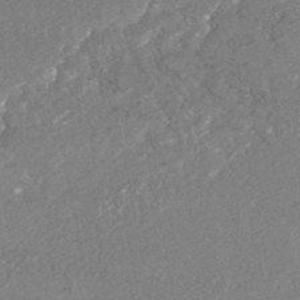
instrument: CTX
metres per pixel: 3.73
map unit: HNhu
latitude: -46.3117
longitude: 98.0850
